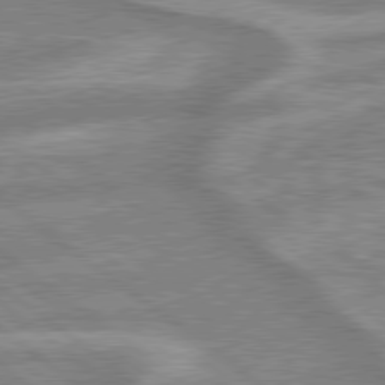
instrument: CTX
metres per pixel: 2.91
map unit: lApd
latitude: 79.4049
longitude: -170.5168
